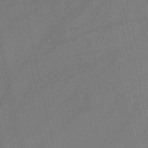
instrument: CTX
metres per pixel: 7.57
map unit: HNb
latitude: -51.9178
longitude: -42.0633
